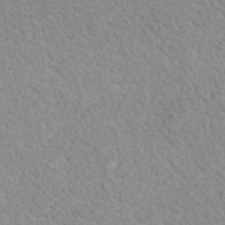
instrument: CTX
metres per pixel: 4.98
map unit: ANa
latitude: 41.1214
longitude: 18.3495
